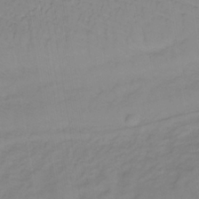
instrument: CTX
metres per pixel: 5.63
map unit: lHb
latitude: -36.1039
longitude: 70.7652
